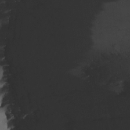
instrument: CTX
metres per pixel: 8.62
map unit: Nhu
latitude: -8.1228
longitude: -85.5371
